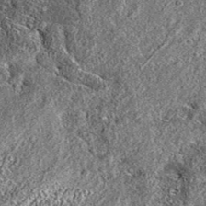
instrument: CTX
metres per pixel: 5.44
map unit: eAb
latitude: 36.7057
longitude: 110.6330
